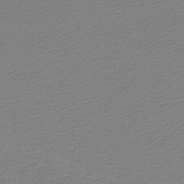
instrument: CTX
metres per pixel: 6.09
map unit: lHb
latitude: -43.3320
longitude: 69.1242
